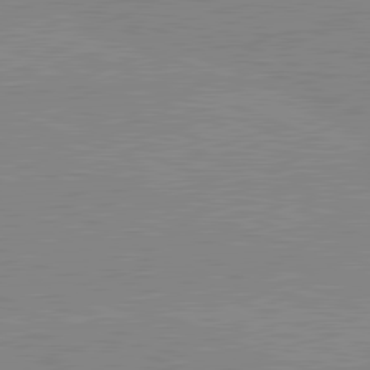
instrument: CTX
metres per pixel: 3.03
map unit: lApd
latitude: 81.6316
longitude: -157.9150
